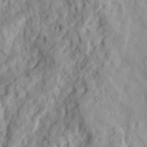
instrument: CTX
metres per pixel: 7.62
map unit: Ave
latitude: 22.7246
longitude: -132.3656
